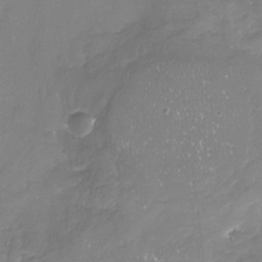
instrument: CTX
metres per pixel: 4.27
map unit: Nhu
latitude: -17.8234
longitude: -58.1767
